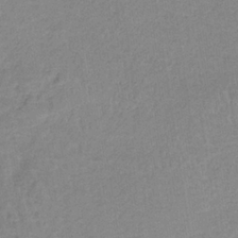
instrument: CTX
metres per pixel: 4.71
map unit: HNb
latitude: -34.0094
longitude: 59.5021
